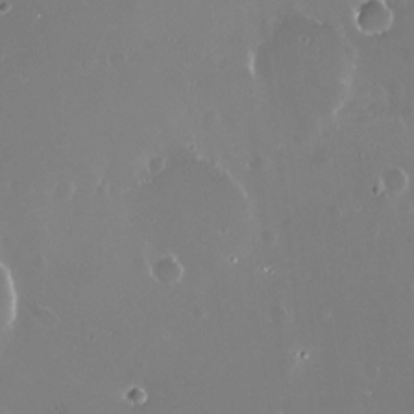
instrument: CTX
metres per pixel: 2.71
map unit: Nve
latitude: -18.2928
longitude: -59.9339
